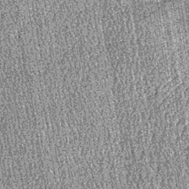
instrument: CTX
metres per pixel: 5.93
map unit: lHb
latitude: -39.4454
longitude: 67.6722
